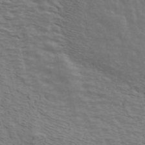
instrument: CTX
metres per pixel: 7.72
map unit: ANa
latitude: 42.7057
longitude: 29.4454
